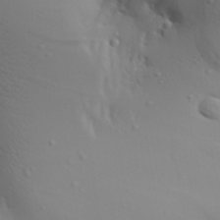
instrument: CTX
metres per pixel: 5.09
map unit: Aa
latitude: 29.9717
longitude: -133.4804
